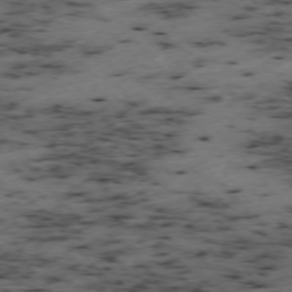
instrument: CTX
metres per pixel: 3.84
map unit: Ap
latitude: -76.0283
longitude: -60.8947
